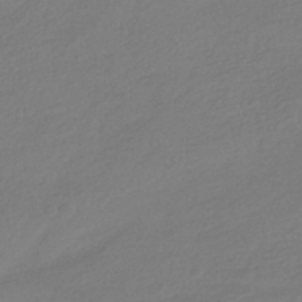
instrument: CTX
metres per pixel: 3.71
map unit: HNhu
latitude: -41.1431
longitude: 96.9731
